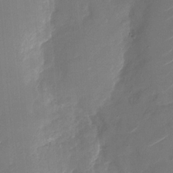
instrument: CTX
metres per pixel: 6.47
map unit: Nhu
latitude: -27.5777
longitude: -73.8773
